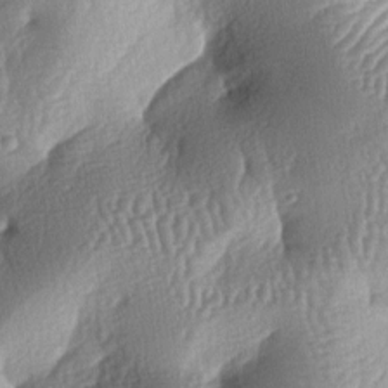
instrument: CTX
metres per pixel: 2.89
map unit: lAa
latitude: -6.4440
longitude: -127.9528
